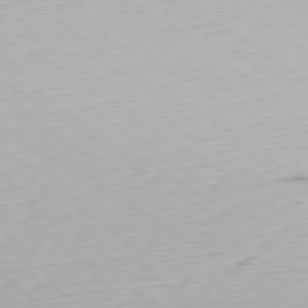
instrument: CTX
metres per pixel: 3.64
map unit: Ap
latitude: -79.7855
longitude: -58.3278
